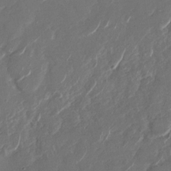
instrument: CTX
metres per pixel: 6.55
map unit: Nhu
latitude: -28.0850
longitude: -73.0837
